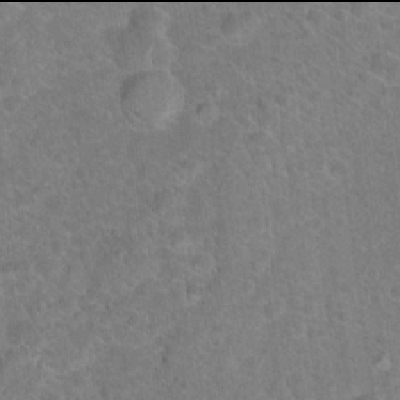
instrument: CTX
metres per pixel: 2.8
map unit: Hto
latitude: 17.9906
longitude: -43.3671
